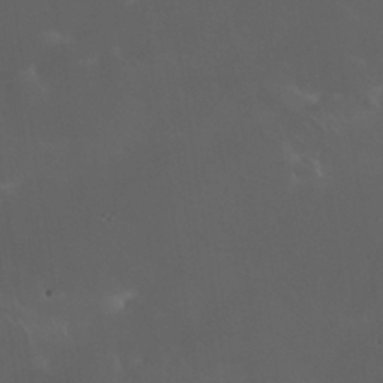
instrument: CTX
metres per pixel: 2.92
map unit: Nhu
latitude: 30.1956
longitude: -58.3467
